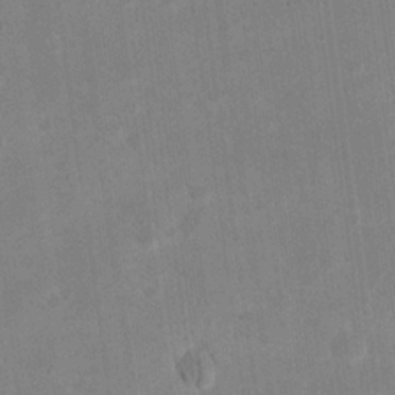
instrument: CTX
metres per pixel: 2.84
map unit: eHh
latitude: 20.2334
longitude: -69.8395
